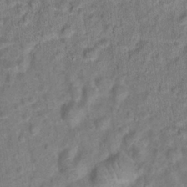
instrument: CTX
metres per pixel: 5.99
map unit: Hto
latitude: 14.9892
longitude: -38.6112
